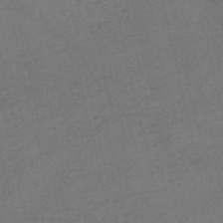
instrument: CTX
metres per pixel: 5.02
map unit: eHh
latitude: -55.1242
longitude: -89.3860
